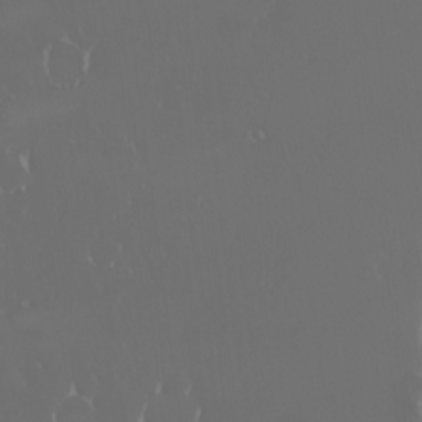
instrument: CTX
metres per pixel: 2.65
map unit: eHh
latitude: -3.0108
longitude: 20.3873
